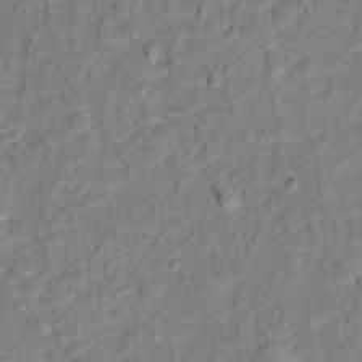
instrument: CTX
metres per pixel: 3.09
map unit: Ht
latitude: 12.2145
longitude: -38.7435
